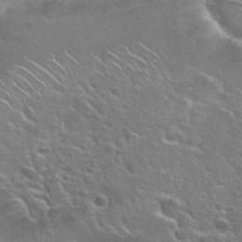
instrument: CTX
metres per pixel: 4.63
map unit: Hto
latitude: 27.0081
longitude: -50.2144
